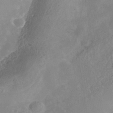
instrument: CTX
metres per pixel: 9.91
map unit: Nhe
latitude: -37.7477
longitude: -118.1200
